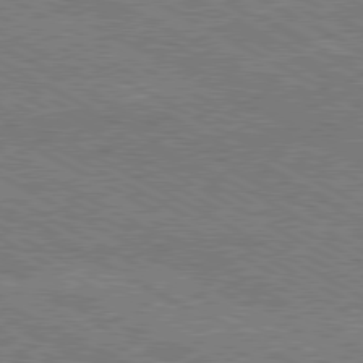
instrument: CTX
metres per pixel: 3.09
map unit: Hpe
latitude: -81.2376
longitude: 20.0283
